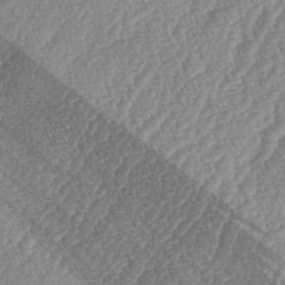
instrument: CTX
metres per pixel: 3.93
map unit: lAa
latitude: -5.0486
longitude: -129.7449
